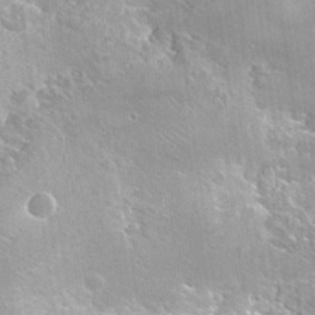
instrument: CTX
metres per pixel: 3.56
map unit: Hto
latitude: 28.2711
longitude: -40.4789
